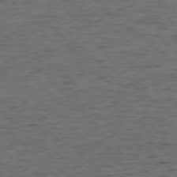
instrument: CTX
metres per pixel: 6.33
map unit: Ap
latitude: -76.7463
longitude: -91.5371
